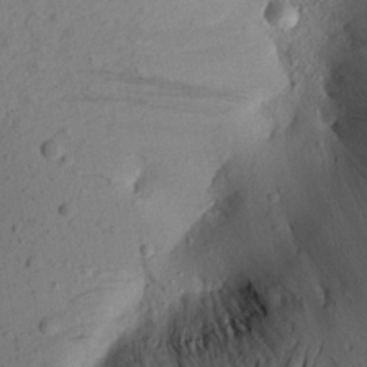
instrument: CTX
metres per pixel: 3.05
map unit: Aa
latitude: 17.3482
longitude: -144.5168
